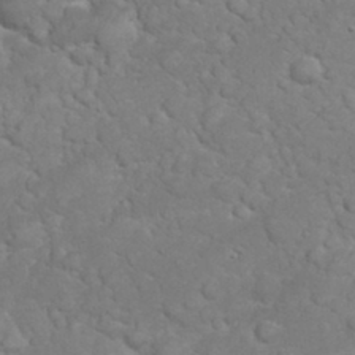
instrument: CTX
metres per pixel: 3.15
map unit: eHh
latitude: 32.4034
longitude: -62.5168
